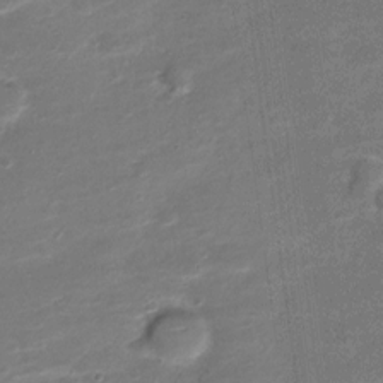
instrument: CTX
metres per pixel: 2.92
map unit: Nve
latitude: -20.1983
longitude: 103.5210
